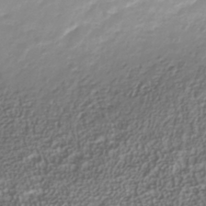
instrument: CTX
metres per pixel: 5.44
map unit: Nhu
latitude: -41.4265
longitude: -85.7261
